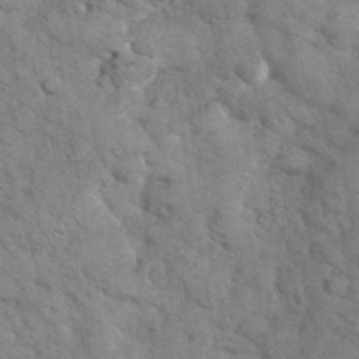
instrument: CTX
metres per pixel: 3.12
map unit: eHh
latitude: 36.9514
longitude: -65.4993
